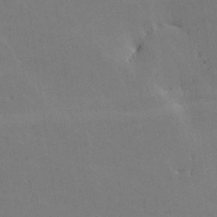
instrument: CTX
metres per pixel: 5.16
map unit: lHvf
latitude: -9.8989
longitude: -102.3656
